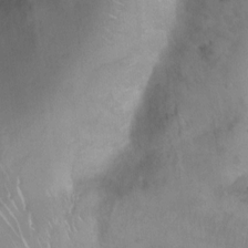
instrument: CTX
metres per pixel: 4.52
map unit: Ht
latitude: 3.8205
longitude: -28.2900
